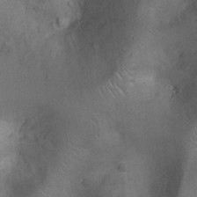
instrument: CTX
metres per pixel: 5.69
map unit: Ht
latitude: -3.2376
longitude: -15.8962
